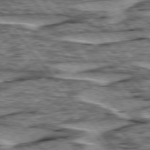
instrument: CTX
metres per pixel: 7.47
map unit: lApd
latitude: 76.2900
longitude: -70.8947
